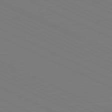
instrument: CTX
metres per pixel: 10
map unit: lApd
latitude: 81.3859
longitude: 149.9367
